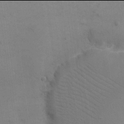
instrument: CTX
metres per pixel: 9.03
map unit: eHh
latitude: 17.9906
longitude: -67.2725
